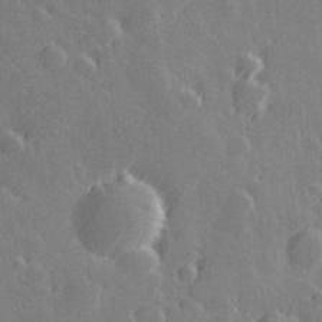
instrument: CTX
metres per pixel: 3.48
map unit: Hve
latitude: 27.7450
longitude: 145.8045
